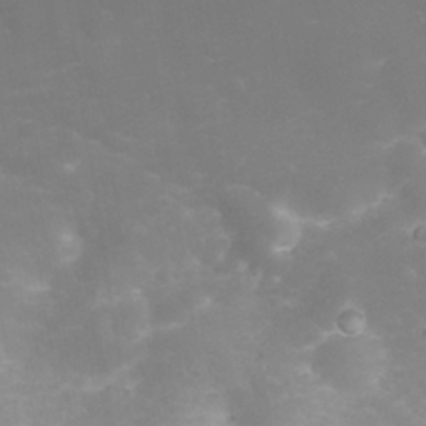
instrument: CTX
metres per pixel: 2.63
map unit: Nhu
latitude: 24.3278
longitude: -61.6694
